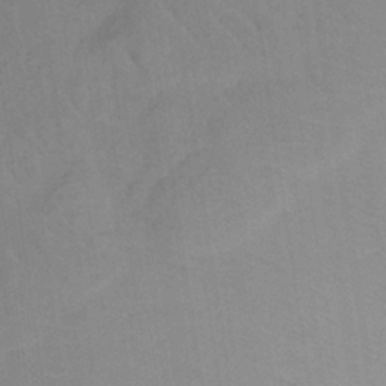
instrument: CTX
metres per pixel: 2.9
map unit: HNb
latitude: -33.3321
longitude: 63.6155
